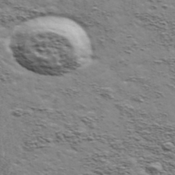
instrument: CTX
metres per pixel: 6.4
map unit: Ave
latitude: 41.9339
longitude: -109.4804
